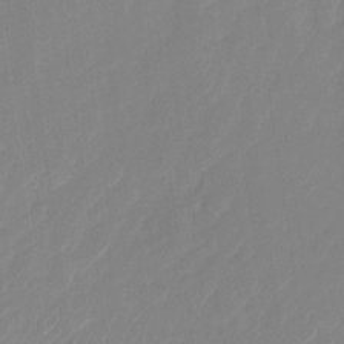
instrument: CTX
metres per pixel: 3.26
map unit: Nhu
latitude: -28.6707
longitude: -65.5371
